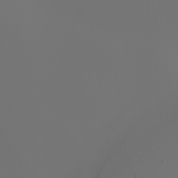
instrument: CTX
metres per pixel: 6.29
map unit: Nhu
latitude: -6.7841
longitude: -95.7828
